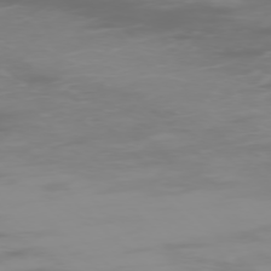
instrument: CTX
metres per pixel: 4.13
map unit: Ap
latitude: -76.4251
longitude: -75.4804
